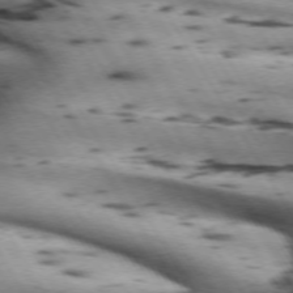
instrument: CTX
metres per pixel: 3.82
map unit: lApd
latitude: 71.9339
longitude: -52.8947
